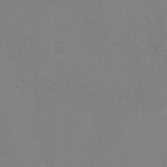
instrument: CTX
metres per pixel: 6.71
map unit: HNhu
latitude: -1.7667
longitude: -3.2915
